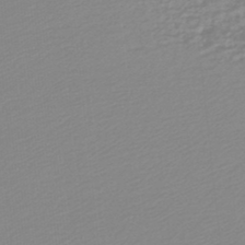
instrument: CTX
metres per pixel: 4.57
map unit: lHb
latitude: -45.8422
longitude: 65.2565
